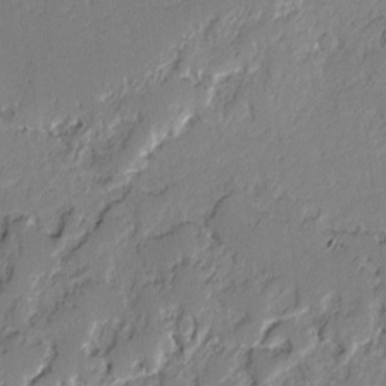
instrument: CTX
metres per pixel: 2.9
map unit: lAvf
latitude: -2.3684
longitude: -108.2144
